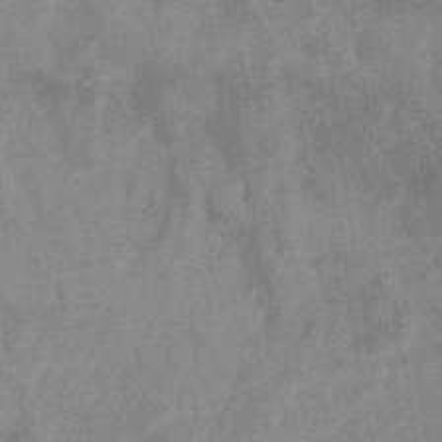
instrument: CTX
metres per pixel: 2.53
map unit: eHb
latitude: -34.2739
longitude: 73.2565
